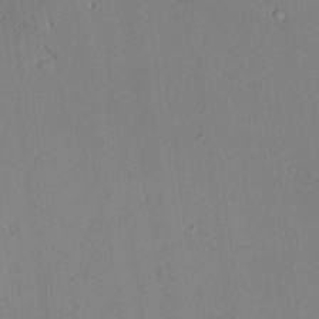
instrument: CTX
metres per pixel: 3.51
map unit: lAvf
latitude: 24.6679
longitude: -111.2159
